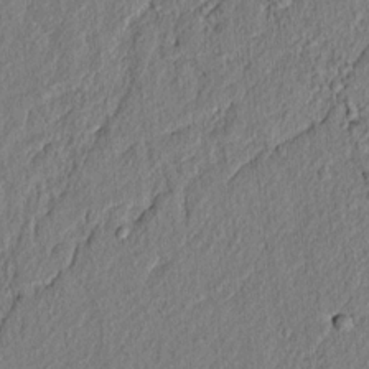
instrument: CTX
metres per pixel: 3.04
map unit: lAvf
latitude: 6.8758
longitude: 166.5574
